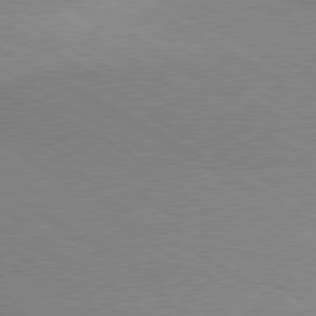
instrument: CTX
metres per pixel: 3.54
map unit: lApd
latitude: 80.0255
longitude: 166.0850
